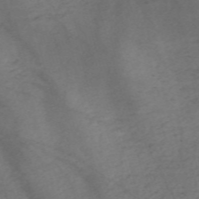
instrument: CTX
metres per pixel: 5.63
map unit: Nve
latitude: -59.3131
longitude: 64.5763
